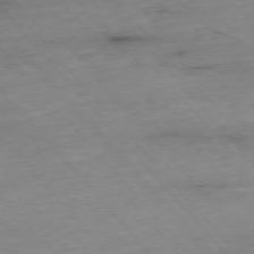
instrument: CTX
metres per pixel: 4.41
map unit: Ap
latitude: -76.4062
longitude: -90.4034
